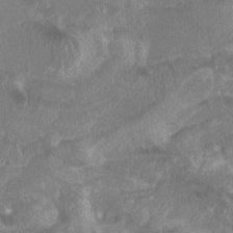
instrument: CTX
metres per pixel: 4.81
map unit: Htu
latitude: -7.3320
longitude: -49.4426
